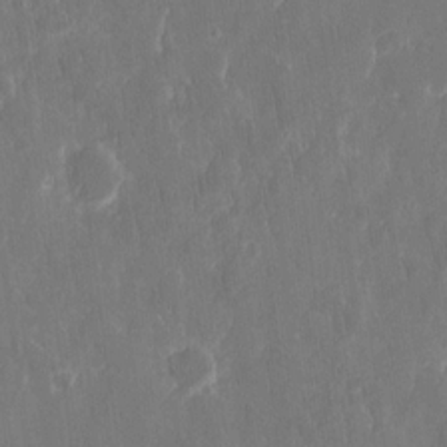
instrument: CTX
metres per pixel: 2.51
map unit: eHh
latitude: 15.3104
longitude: -72.6869
